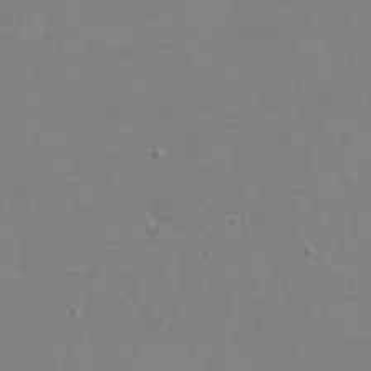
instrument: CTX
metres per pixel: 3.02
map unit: eHh
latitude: -2.8974
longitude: -74.7246
